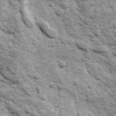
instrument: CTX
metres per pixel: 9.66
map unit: Ave
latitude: 16.8191
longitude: -132.1578
